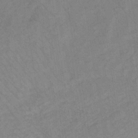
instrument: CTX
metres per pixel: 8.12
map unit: lHb
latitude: -36.8786
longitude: 71.0298
